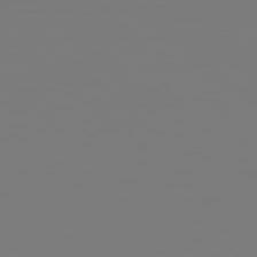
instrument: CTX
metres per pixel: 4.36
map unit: Hpe
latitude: 78.2901
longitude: 178.0661
